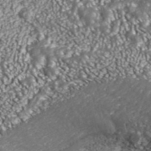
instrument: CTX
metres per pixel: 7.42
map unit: ANa
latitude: 43.7450
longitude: 36.7463
